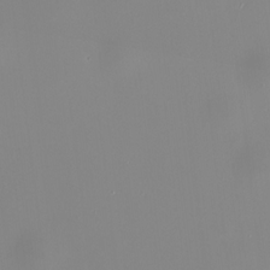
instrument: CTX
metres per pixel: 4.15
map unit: HNhu
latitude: 9.7072
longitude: 10.5385
